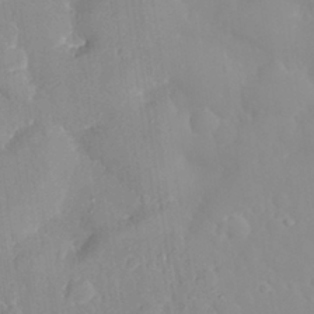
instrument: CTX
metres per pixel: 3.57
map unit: eHh
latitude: 32.3467
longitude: -59.5938
